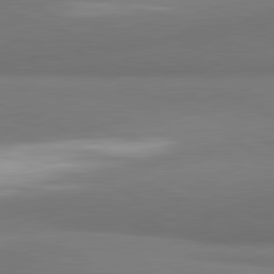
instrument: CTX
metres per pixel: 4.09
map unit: lApd
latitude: 81.8772
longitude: 163.2565
